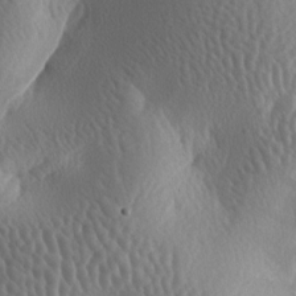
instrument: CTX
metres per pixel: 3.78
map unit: lAa
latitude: -6.9163
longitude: -128.6490
